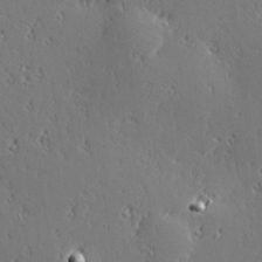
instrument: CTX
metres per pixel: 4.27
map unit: Hve
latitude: 27.5560
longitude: -92.9702
